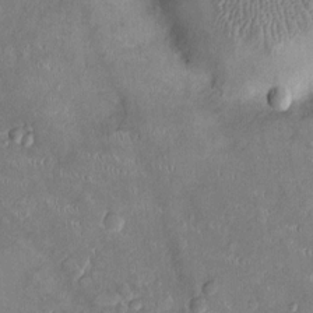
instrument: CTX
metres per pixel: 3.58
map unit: Ht
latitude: -4.7085
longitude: -14.8002
